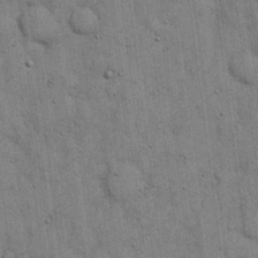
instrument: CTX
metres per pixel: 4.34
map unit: eHh
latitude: 15.8773
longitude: -62.6869
